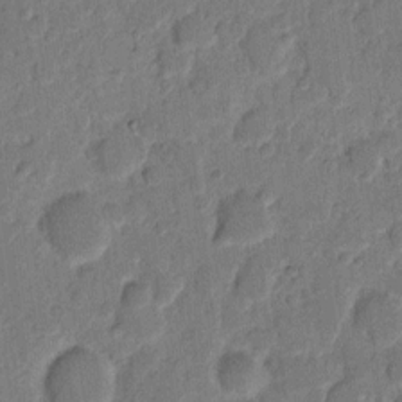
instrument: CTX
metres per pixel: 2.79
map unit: eHh
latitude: 9.1403
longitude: -65.0647
